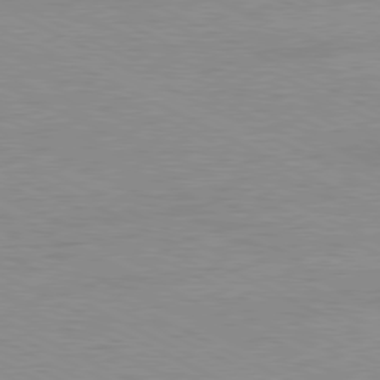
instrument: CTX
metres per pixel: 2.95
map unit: Ap
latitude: -81.1053
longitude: -86.0633
